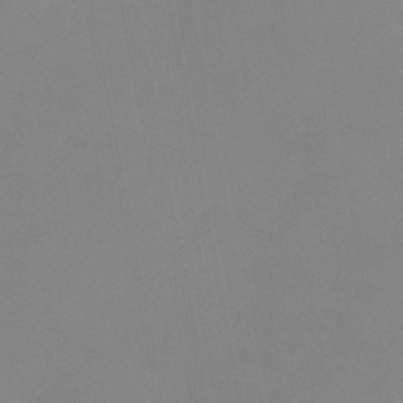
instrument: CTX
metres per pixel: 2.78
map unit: lHb
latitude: -37.8233
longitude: 74.6330
